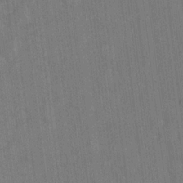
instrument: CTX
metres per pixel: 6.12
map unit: Ht
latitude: -9.7289
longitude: -36.1767
